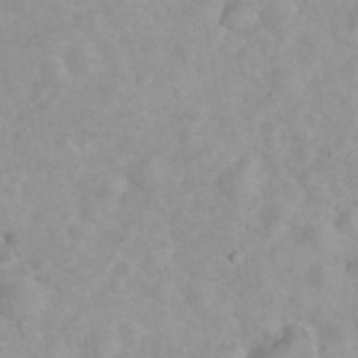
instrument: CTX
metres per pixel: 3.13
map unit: eHh
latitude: 35.6127
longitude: -62.7813
